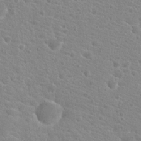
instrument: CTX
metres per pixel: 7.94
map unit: Hto
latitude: 20.4412
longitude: -39.5560
